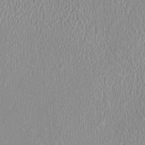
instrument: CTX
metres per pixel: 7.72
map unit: HNhu
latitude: -1.7856
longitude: -1.3103
